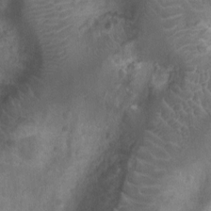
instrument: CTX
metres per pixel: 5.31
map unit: Nhu
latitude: -10.1039
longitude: -21.3860
